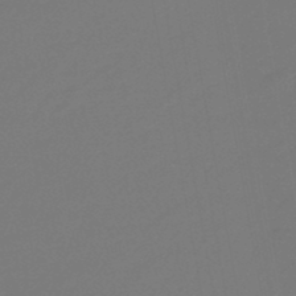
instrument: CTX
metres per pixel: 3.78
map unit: eHb
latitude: -46.9919
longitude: 88.3873
